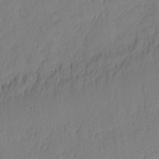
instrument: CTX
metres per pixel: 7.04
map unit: eHh
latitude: 5.4426
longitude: -75.8772
